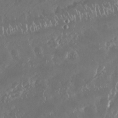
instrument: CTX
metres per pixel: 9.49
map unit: Nhu
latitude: 29.2726
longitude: -59.1214
